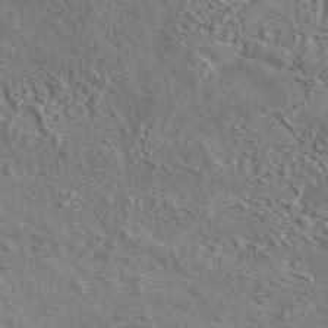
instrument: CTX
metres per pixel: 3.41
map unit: eAb
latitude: 43.4993
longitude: 114.3117
